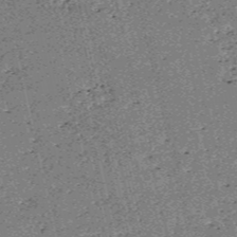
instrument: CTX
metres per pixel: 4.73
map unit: HNb
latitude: -54.4440
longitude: -39.9717
